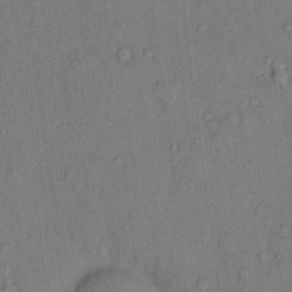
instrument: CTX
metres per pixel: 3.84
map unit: Hto
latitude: 10.0822
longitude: -58.6113
